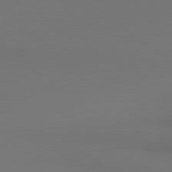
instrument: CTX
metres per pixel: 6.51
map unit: lApd
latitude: 80.6679
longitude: 154.5763
